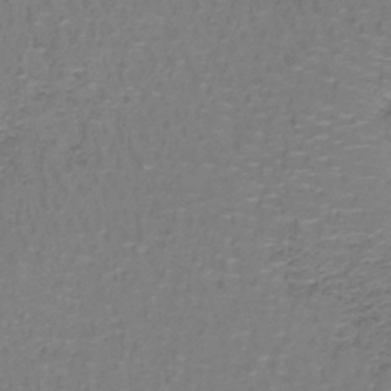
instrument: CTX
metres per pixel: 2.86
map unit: lHb
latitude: -41.5399
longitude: 57.1620
